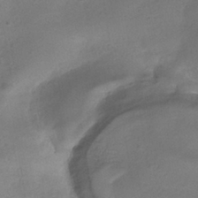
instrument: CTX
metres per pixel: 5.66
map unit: HNhu
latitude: -39.6155
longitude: 95.3509
